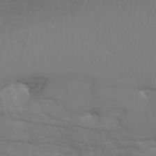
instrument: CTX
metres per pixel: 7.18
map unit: Nhu
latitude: -4.5951
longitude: -73.1593
